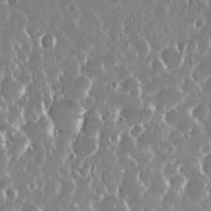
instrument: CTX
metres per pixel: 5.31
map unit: Nhu
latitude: 29.4804
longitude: -62.0822
